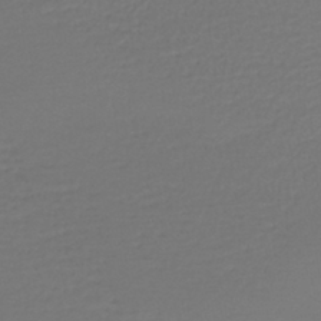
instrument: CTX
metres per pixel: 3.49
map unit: lHb
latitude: -43.8611
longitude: 58.8030
